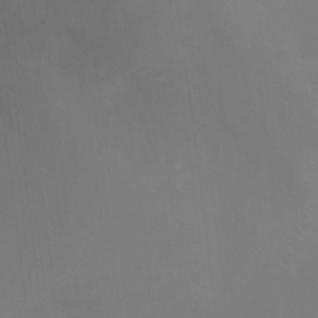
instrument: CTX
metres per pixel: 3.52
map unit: Ht
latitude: -11.1053
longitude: -27.9717
